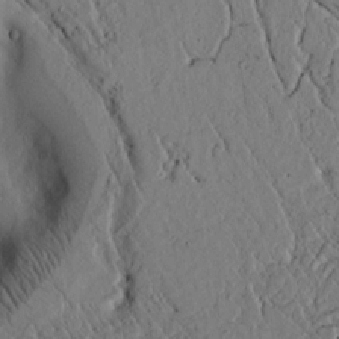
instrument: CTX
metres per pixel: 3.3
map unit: lAvf
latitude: 6.0255
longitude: 159.7666
